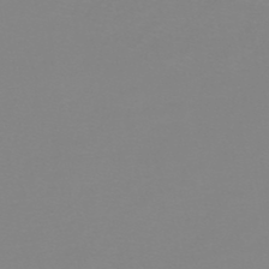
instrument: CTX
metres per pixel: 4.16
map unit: lHb
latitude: -44.5952
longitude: 55.5021
